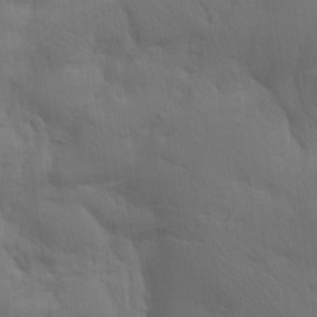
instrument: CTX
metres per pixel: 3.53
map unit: lAa
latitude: 21.0081
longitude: -138.4034
